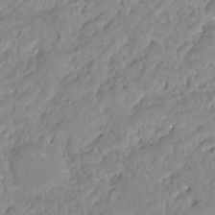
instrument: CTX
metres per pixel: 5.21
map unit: HNhu
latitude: -20.5007
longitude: 85.1998
